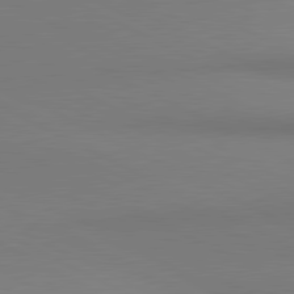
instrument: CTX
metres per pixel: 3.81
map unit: lApd
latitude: 80.9325
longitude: 145.4266
